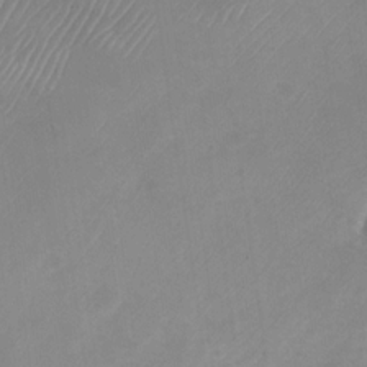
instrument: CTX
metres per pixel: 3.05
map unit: Nhu
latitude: -28.6141
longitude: -63.4616
